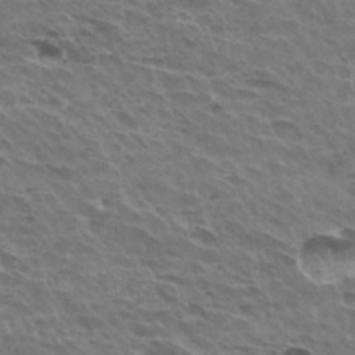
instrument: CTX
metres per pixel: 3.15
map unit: Hto
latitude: 31.1215
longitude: -41.3103
